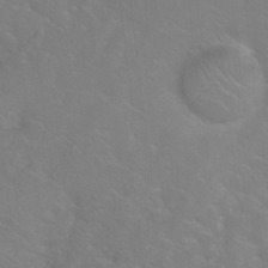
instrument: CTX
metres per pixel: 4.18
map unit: Ht
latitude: 0.1389
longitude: -35.6316
